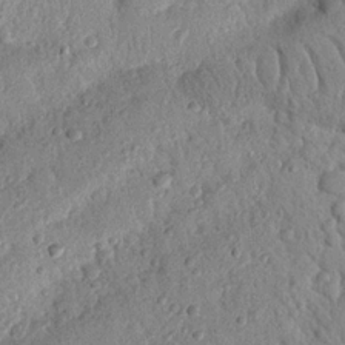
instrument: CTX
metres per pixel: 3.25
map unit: Nhu
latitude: 22.1011
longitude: -76.4790
